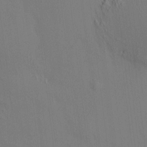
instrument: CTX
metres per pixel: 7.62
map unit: HNhu
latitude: 7.1025
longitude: 15.0298
